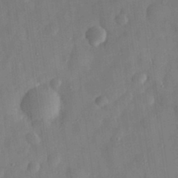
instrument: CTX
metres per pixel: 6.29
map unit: eHh
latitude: 30.3468
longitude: -74.7246
